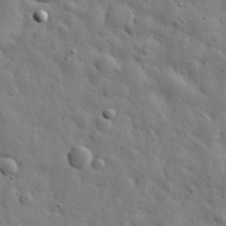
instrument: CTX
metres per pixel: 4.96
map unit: eHh
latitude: 31.3104
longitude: -73.7072
